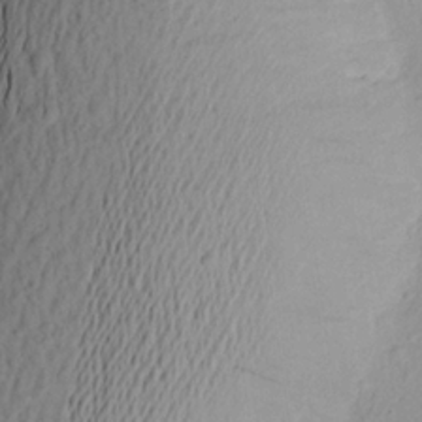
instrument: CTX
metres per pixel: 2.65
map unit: Aa
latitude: 21.8017
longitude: -145.1403
